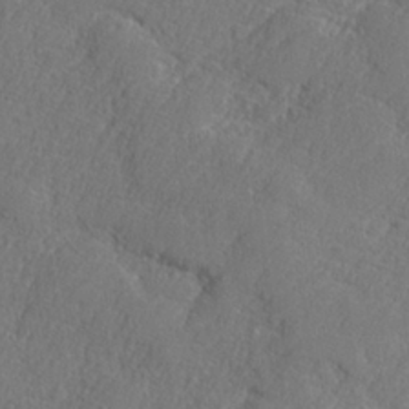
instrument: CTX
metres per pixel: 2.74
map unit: lHvf
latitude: 24.8002
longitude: 141.5777
